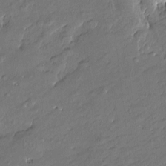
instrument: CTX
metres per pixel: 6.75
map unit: Htu
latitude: -7.3509
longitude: 176.6707
